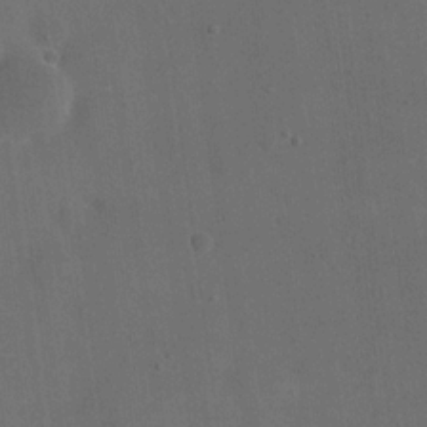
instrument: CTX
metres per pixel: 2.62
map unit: eHh
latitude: 18.6679
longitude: -65.3860
